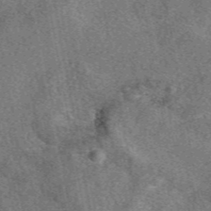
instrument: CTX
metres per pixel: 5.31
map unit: eAb
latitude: 48.5735
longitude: 112.0283
